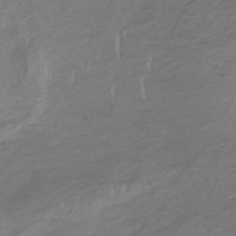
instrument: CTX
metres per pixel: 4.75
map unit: lHb
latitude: -34.4629
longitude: 67.2187
